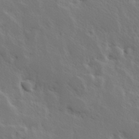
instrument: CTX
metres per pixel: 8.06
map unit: Hve
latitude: 25.4237
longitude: 145.3510
